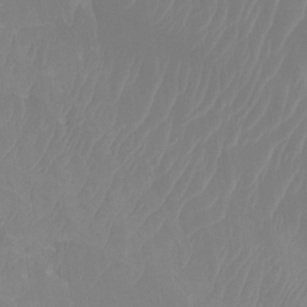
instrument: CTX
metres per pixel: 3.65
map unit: Nhu
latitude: -13.2376
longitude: -70.5357
